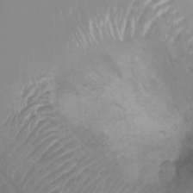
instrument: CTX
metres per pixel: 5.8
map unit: Ht
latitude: 3.9528
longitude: -28.5923
